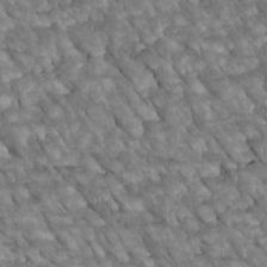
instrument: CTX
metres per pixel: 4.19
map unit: Htu
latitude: 1.9339
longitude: 144.5385
